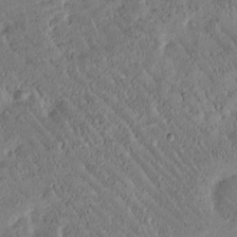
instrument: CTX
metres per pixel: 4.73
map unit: Htu
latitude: -1.7100
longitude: 175.9745
